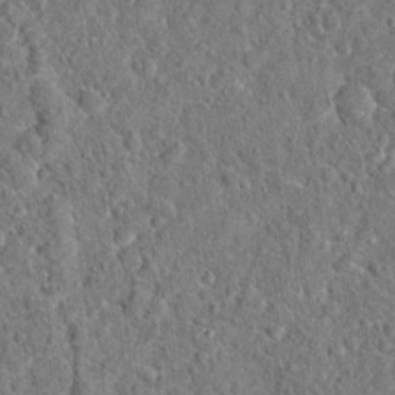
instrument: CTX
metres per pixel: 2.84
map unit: Hto
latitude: 15.8584
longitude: -39.1781
